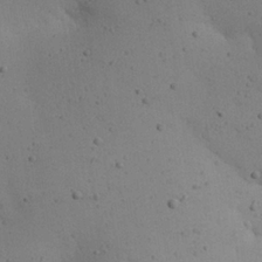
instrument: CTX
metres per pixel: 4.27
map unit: eHh
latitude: 24.9702
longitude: -72.0444
